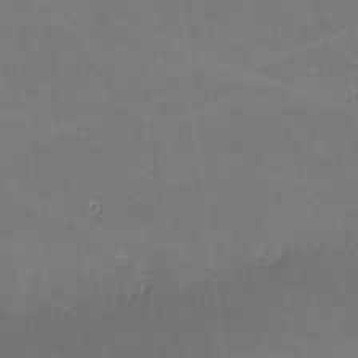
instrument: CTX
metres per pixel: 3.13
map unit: lHvf
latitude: -10.8597
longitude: -104.1578
